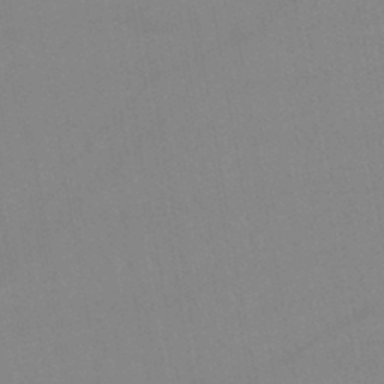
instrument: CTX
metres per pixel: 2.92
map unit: lHb
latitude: -44.0283
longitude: 77.1053
